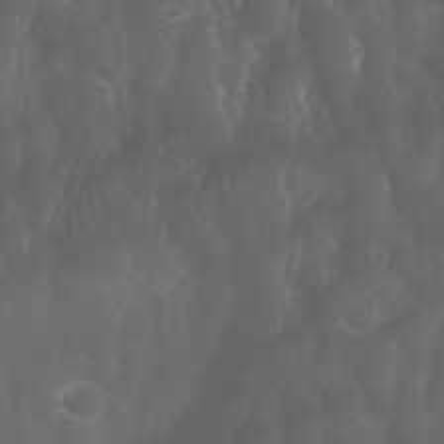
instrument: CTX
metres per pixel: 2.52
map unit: Nhu
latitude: 28.8947
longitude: -65.8016
